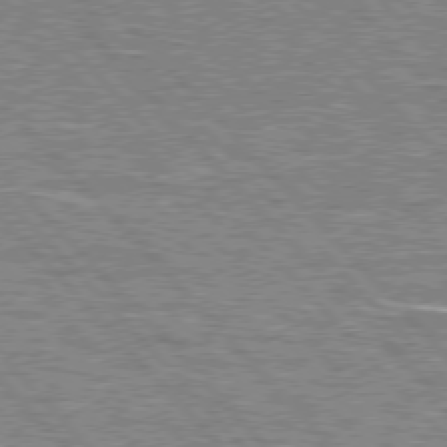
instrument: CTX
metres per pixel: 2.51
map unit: lApd
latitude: 76.4601
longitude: -81.1214
